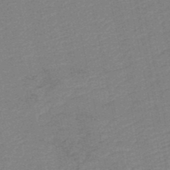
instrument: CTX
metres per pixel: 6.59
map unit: HNb
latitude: -48.6897
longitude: 59.2375
